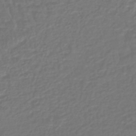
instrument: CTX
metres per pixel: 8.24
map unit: lHb
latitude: -42.8785
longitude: 64.8408
